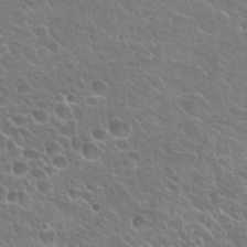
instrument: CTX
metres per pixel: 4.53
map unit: Hto
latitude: 24.2711
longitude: -50.4034
